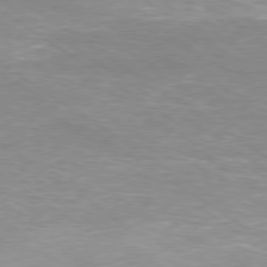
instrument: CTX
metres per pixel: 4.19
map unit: Ap
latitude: -80.1039
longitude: -66.5356
